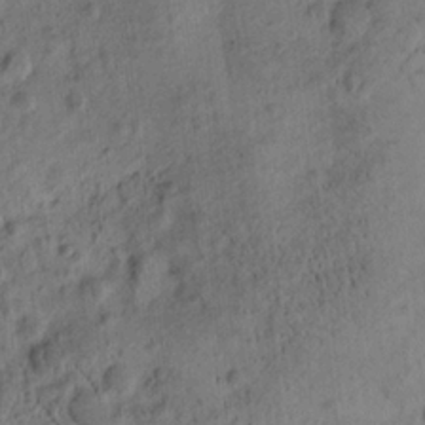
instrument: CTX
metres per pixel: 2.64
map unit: eHh
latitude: -1.5399
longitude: 16.4062
